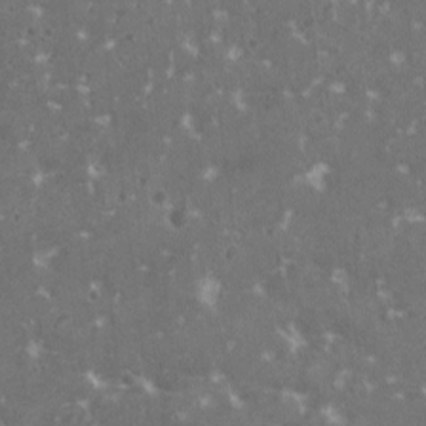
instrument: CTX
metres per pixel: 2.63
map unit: HNhu
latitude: 0.9135
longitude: 6.8975
